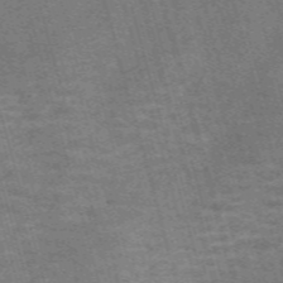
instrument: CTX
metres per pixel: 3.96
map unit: Nve
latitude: -59.5210
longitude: 63.7288
